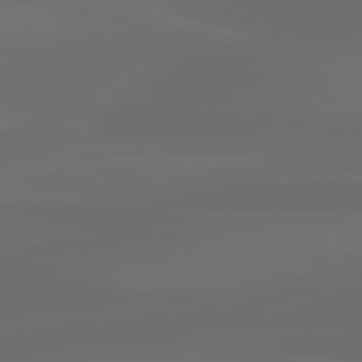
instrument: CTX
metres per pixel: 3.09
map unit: lApd
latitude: 80.4601
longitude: -116.9325
